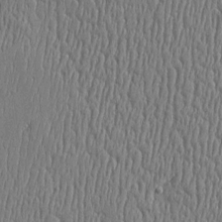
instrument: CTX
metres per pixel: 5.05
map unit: Htu
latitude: -5.4832
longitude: 175.5210
